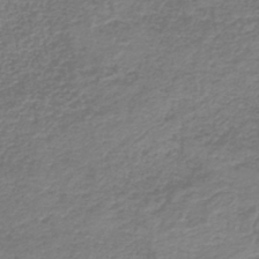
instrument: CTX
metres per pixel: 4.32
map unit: HNb
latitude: -41.6722
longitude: 50.0283
